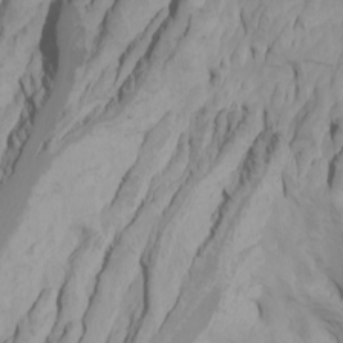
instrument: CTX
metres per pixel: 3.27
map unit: Htu
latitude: -4.4818
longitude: -72.9703
